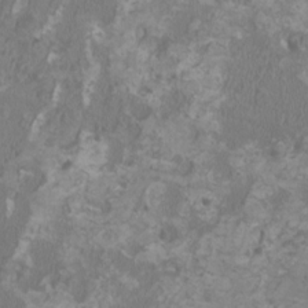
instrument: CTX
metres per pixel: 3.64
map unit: HNhu
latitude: 1.6316
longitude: -2.1389
